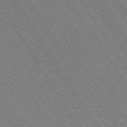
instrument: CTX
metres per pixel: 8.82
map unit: Hpe
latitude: 73.7072
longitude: -141.1592
